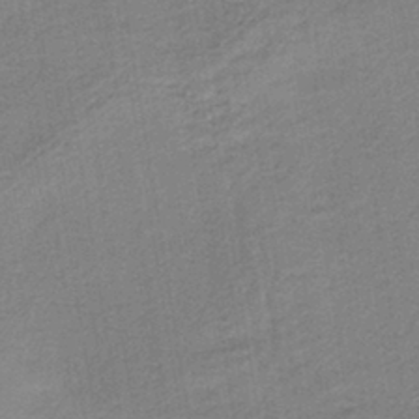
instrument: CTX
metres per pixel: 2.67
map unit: HNb
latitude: -41.4832
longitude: 50.6140
